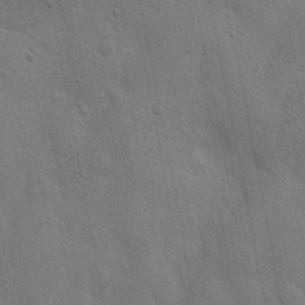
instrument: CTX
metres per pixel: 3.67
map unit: Nhu
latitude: 18.9891
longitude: -75.1214
